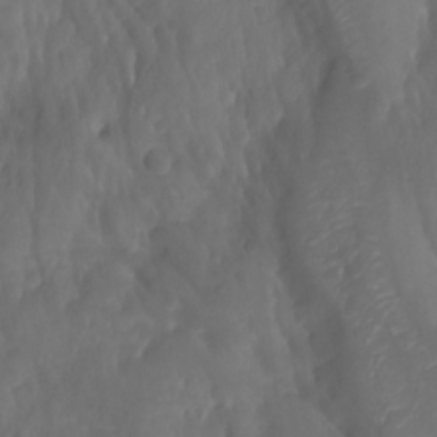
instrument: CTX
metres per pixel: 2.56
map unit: Aa
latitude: -7.6344
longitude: -79.0459
